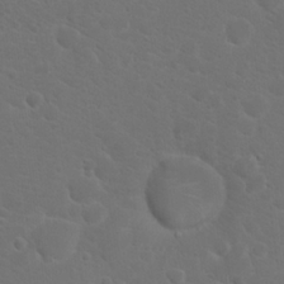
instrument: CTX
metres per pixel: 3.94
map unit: Hto
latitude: 18.8947
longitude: -36.4601
